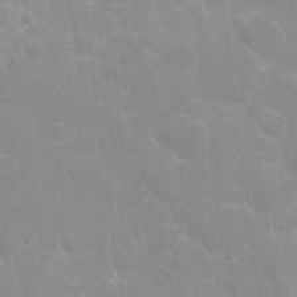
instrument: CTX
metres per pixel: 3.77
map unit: eHh
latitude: 4.3089
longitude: -67.2914
